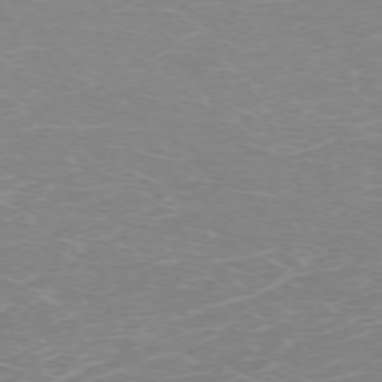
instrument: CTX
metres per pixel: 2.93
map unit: Hpe
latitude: -71.8611
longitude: 12.0850
